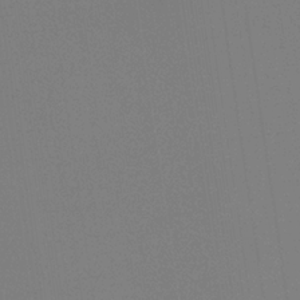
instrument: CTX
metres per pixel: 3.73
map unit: eHb
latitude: -30.7274
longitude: 72.3495
